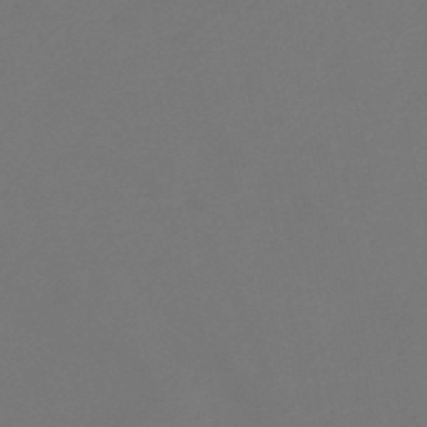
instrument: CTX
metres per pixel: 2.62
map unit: HNb
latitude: -47.8422
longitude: 57.4265
